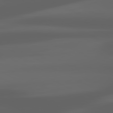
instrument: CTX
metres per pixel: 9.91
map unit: lApd
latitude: 80.3656
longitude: -140.1577
